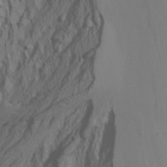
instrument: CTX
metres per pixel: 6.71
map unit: Htu
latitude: -6.9541
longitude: -67.1970
